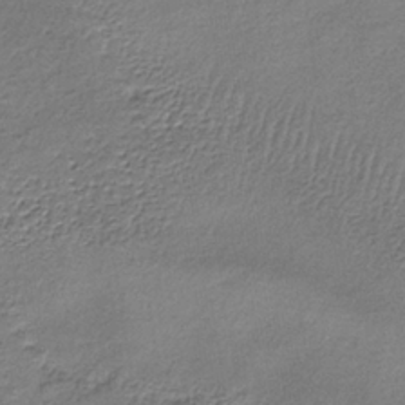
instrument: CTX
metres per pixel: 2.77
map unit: lHb
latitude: -35.2754
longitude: 62.3117
